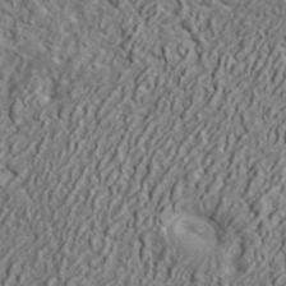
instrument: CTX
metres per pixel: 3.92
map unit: lHvf
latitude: 41.7071
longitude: -88.6302
